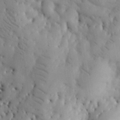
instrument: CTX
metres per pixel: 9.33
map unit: Nhu
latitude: 27.6316
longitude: -72.2334
